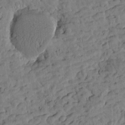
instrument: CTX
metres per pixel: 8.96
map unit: Htu
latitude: -1.8801
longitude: 179.3887
